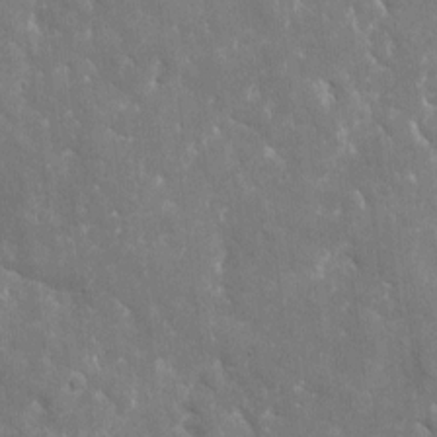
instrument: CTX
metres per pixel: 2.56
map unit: eHh
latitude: 5.8961
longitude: -69.8395
